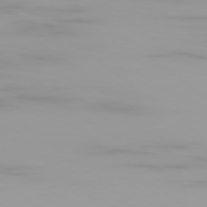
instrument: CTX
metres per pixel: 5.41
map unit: Ap
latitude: -79.3509
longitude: -96.0633
